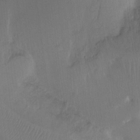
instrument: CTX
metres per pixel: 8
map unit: Nhu
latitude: -10.9542
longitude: -33.3104
